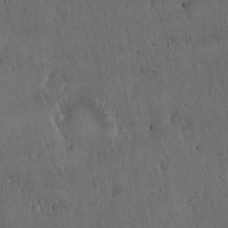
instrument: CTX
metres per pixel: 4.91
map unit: Hto
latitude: 16.8380
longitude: -59.7072
